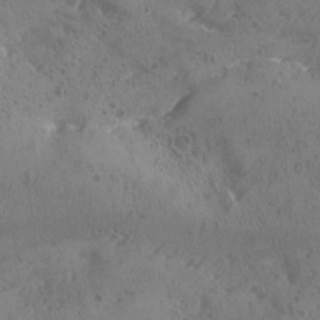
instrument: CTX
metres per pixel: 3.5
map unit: Ave
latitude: -8.9542
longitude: -118.0822
